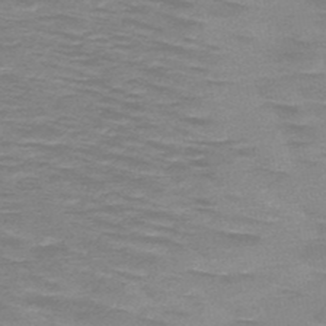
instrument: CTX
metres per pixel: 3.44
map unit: HNb
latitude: -48.1984
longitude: -49.0458
